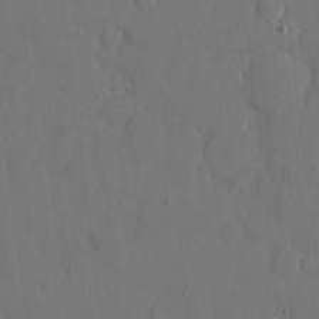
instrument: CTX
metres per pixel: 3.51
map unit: eHh
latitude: 7.3482
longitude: -68.3656
